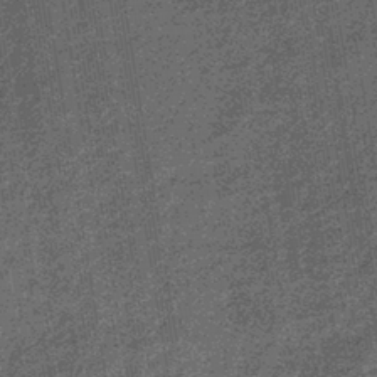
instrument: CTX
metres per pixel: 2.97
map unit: lHb
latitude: -39.4076
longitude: 66.1039
